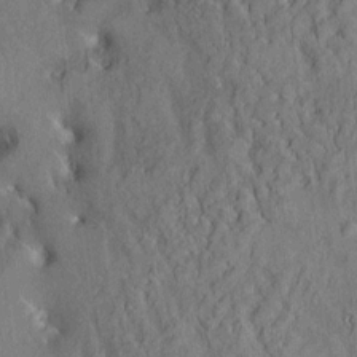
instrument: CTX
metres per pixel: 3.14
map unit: HNhu
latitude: 2.2144
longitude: 8.4629
